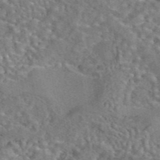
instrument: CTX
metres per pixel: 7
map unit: eAb
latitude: 44.1766
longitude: 110.8974
